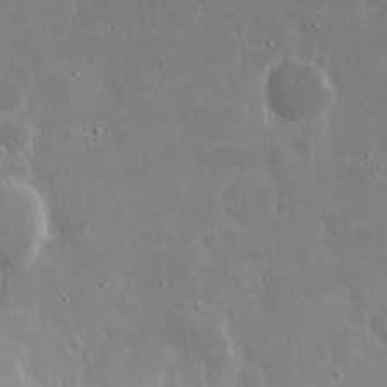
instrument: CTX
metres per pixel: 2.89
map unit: eHh
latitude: 19.3481
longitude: -72.5357
